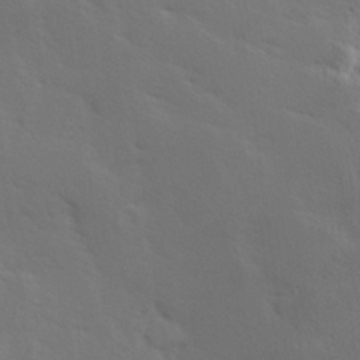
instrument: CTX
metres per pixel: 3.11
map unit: Hve
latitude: 25.2725
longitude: 145.6911
